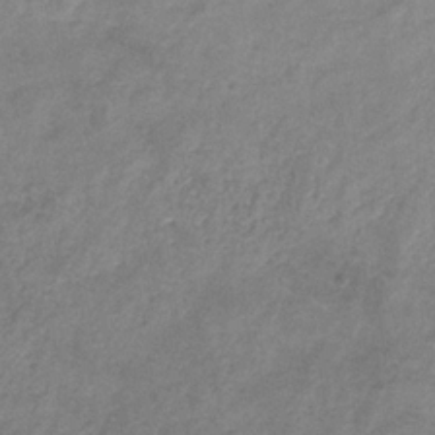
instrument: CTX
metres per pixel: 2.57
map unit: HNb
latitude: -32.2740
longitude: 61.6155
